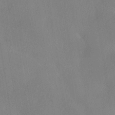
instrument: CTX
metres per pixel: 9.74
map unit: HNhu
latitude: -40.1983
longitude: 97.2187
